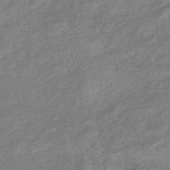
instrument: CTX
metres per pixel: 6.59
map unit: eHb
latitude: -39.4644
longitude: 80.2173
